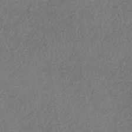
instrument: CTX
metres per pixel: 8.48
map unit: lHb
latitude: -38.8408
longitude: 72.8786
